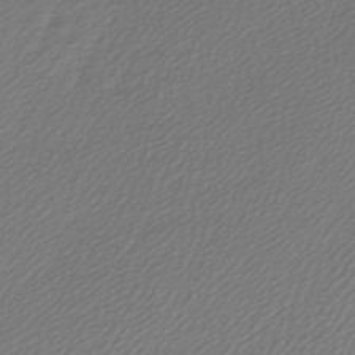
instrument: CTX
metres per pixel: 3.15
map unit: lHb
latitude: -45.7478
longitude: 71.2187
